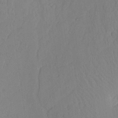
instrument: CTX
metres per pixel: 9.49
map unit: Aa
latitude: 24.3656
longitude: -132.6302
